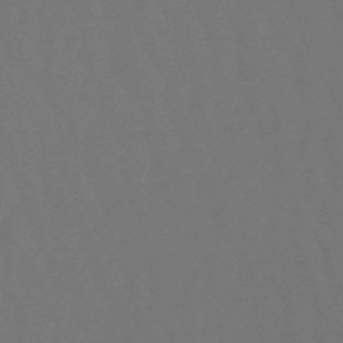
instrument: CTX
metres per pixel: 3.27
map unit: lHb
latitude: -47.8800
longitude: 80.5007
